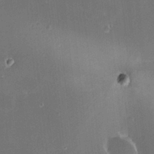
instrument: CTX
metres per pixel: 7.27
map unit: HNhu
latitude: 6.2145
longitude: 12.8030
